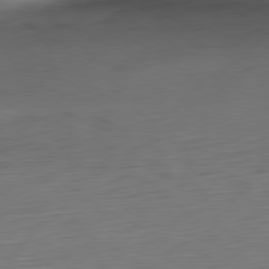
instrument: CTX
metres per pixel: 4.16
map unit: Ap
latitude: -80.8219
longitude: -67.8772
